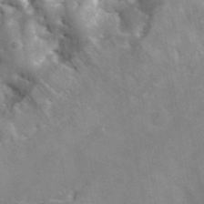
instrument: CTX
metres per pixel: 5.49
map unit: ANa
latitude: 42.2145
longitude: 16.4629
